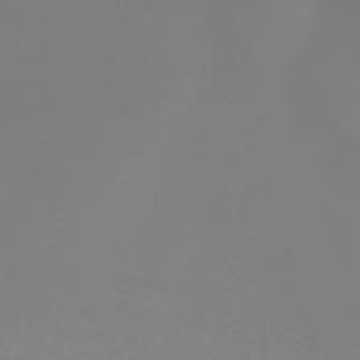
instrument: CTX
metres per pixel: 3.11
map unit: lHb
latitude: -45.0298
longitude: 79.1242
